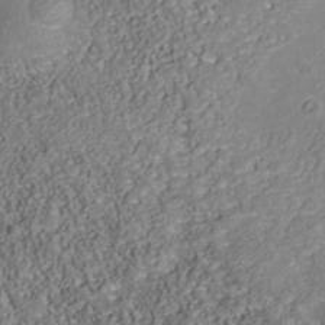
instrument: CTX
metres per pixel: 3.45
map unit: Nhu
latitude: -39.6722
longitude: -85.5371
